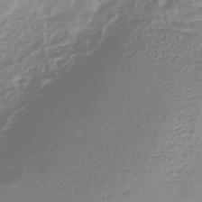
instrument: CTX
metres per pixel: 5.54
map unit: HNhu
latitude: -44.8786
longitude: 99.1242
